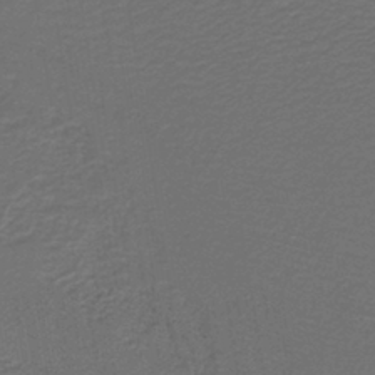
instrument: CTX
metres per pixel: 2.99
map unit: lHb
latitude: -39.8045
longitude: 55.3510
